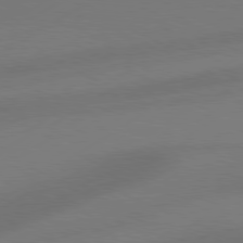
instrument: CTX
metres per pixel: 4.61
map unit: Hpe
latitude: 78.4601
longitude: -127.3104
